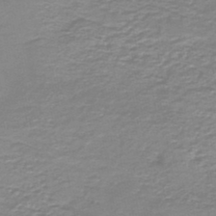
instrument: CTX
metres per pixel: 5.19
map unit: HNb
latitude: -46.5762
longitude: 52.0472
